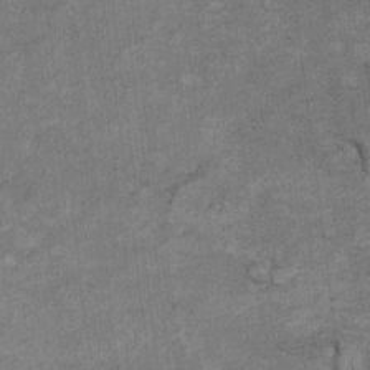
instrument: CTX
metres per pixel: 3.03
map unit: Hto
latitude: 8.3089
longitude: -36.1955
